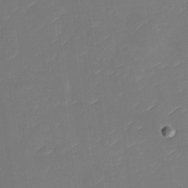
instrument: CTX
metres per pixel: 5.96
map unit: Nhu
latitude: -28.3117
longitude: -73.0648
